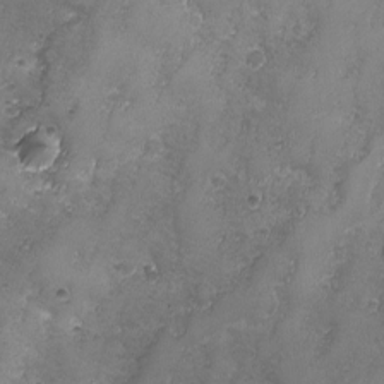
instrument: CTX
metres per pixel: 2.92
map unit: Ave
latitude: -7.8044
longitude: -118.9891
